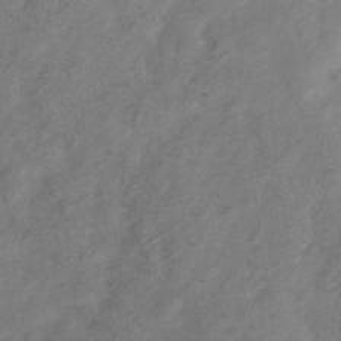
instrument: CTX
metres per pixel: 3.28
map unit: Hve
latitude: -34.6707
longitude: 90.0472
